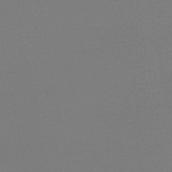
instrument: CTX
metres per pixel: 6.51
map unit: lHb
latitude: -47.0108
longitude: 69.5399
